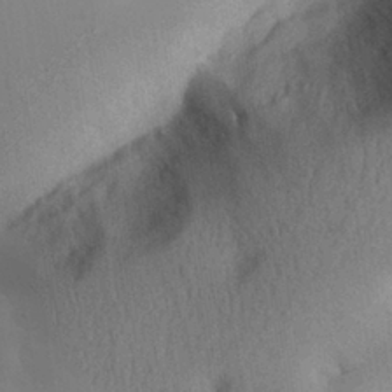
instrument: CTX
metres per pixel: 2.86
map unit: Aa
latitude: 29.1214
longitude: -144.3656
